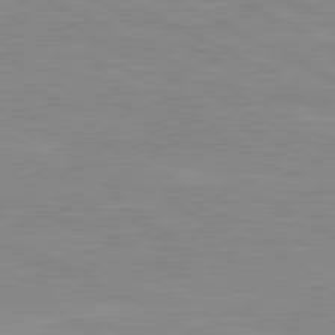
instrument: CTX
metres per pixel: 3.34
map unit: lApd
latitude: 80.8569
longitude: -172.3089
